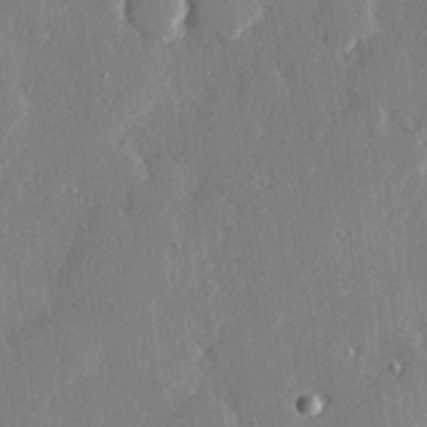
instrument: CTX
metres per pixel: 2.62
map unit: Hve
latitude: 28.6112
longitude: -91.5371
